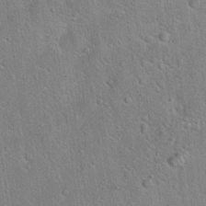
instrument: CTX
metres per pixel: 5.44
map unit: Hto
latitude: 18.1577
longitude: -52.4979
